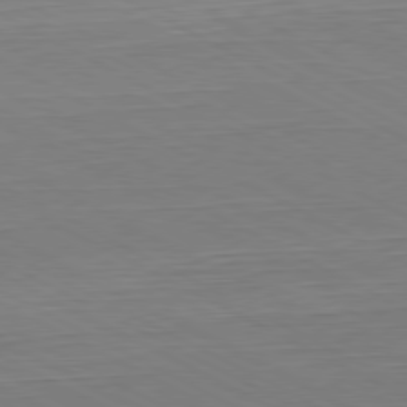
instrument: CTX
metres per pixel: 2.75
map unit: Hpe
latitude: -80.7652
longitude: 21.8611
